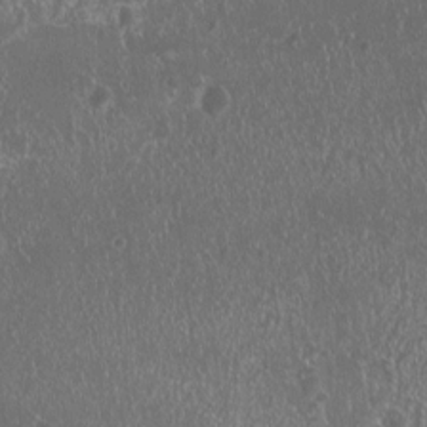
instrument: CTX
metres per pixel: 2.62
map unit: HNhu
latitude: 0.5545
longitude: 0.9353
